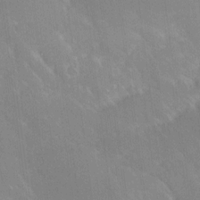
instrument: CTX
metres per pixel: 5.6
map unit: Ave
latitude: 18.8758
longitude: -136.4979
